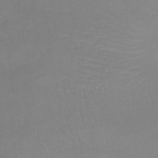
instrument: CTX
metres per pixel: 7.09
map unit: lHb
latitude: -37.9556
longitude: 68.2361
